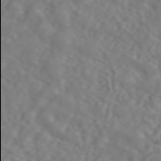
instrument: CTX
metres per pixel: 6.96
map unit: ANa
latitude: 44.8191
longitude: 22.0094
